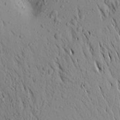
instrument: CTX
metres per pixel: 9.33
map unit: Aa
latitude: 17.5371
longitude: -147.4616
